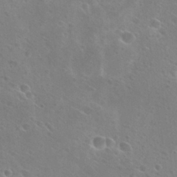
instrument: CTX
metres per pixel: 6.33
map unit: Hto
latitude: 26.6302
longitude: -40.1766
